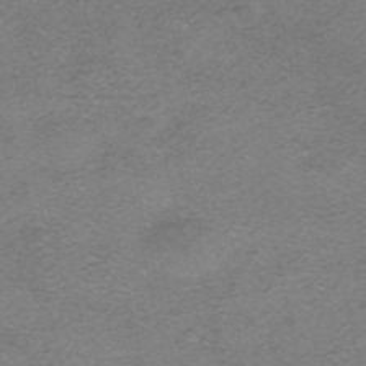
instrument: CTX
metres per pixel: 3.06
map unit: HNhu
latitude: -40.6329
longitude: 104.0094
